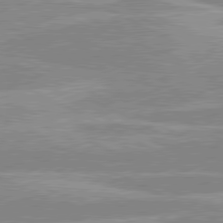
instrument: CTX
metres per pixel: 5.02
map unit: lApd
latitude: 80.4790
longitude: -125.6505
